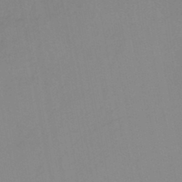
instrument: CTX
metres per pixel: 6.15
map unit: HNb
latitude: -44.9353
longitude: -43.4804
